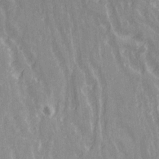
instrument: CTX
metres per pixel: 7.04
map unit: Ave
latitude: 21.5560
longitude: -133.9717
